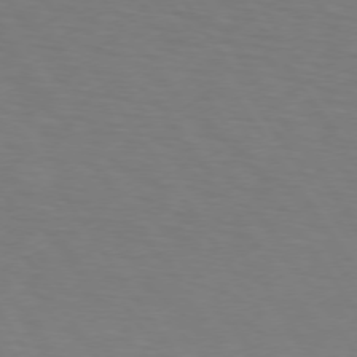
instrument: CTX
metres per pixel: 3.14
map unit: lApd
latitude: 73.5560
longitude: -75.7261
